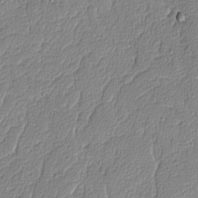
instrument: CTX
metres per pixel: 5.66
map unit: lAvf
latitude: -8.4440
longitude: -114.0633
